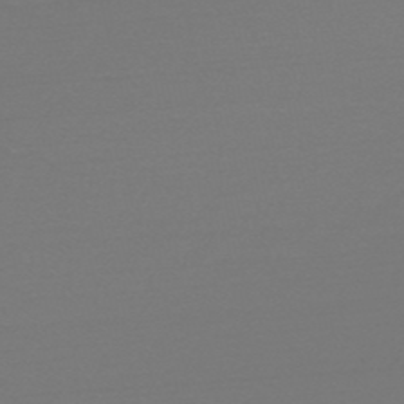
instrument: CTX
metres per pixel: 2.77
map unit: HNb
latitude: -51.9745
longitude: -43.2537
